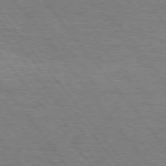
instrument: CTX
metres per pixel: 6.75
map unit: Hpe
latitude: 75.4804
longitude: -138.9703
